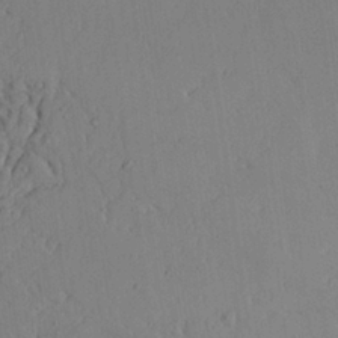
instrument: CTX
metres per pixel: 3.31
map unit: Aa
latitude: 24.2333
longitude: -128.3845
